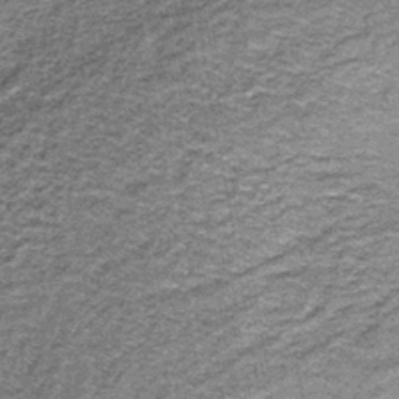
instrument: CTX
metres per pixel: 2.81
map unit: lHb
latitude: -36.8219
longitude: 64.9542
